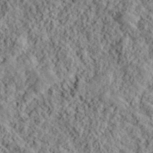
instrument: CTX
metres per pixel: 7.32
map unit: lHvf
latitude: 39.8772
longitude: -88.7625
